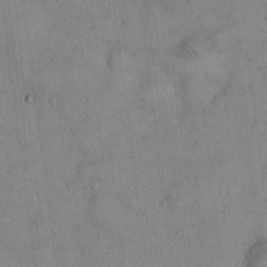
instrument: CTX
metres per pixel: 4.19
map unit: Hto
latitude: 13.7639
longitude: -60.3845
